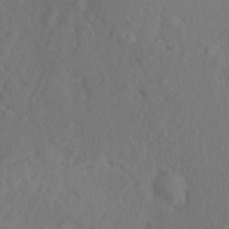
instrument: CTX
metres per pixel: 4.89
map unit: Nhu
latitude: 12.2145
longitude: -27.9906
